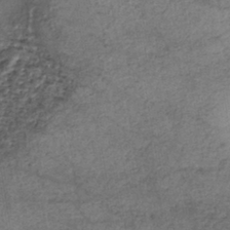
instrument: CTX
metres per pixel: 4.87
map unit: eHh
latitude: -42.5384
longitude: 120.1039
